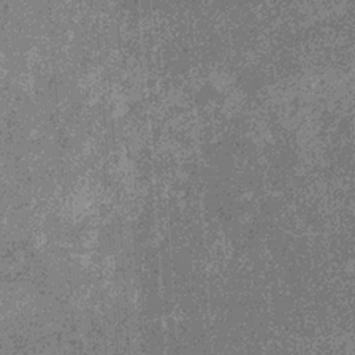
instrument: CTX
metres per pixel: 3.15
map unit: eHb
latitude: -31.4454
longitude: 69.3698
